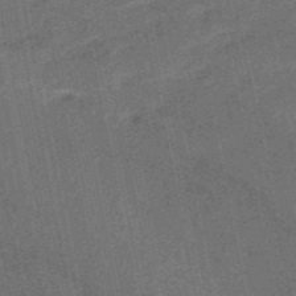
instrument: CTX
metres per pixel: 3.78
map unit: HNb
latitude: -52.7652
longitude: -49.2159
